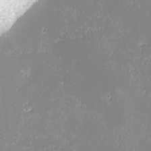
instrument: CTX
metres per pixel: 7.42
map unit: lHvf
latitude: -13.8611
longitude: -103.6316
